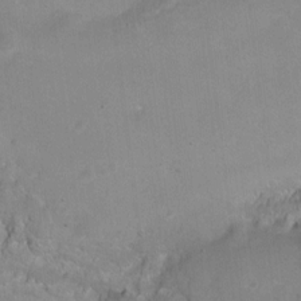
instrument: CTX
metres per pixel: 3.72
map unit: Hto
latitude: 3.2348
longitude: -35.8583
